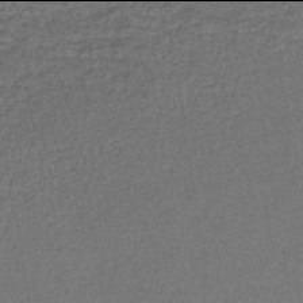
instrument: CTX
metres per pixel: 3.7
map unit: lHb
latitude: -42.0094
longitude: 72.2361
